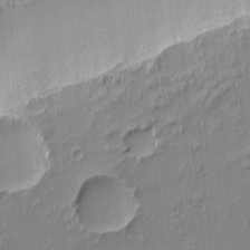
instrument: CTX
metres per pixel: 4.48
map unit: eHh
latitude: -2.8785
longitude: -82.3467
